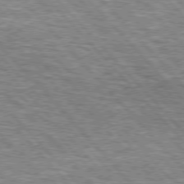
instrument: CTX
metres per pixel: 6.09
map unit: lApd
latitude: 76.1389
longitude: -75.1970
